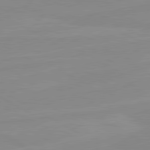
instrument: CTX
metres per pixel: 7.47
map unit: lApd
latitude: 80.6679
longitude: -176.0822
